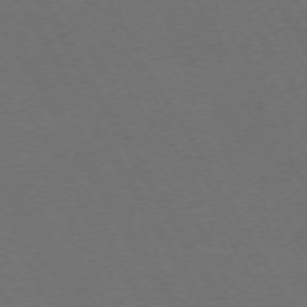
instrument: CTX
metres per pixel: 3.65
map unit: Ap
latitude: -74.1228
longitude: -74.2145
